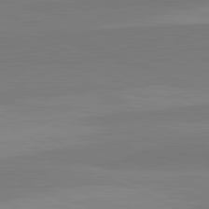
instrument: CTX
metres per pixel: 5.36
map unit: lApd
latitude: 82.4978
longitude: 157.3132
